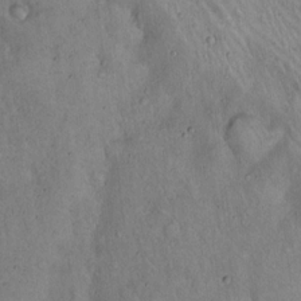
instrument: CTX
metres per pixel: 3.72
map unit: Hto
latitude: 16.9892
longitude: -59.0081
